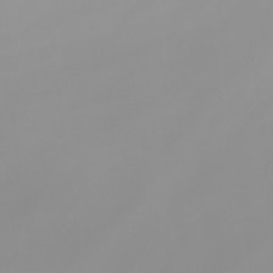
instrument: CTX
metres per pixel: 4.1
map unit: Nhu
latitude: -6.2172
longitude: -96.2522
